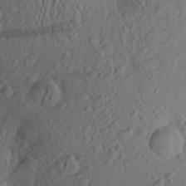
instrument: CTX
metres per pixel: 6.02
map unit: Aa
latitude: 25.3670
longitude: -147.2726
